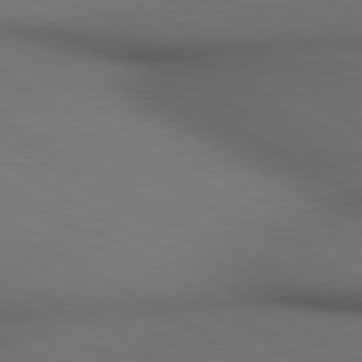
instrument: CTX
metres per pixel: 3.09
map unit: lApd
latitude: 80.3656
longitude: 136.2172
